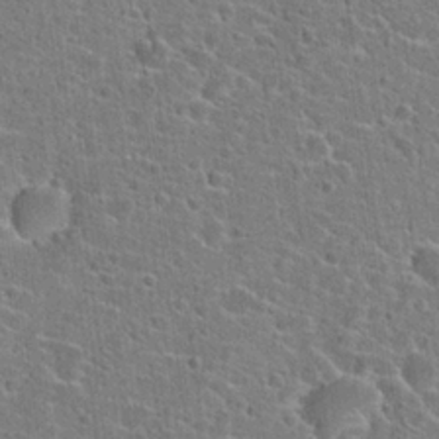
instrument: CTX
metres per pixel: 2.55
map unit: Hto
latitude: 22.6679
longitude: -44.5923
